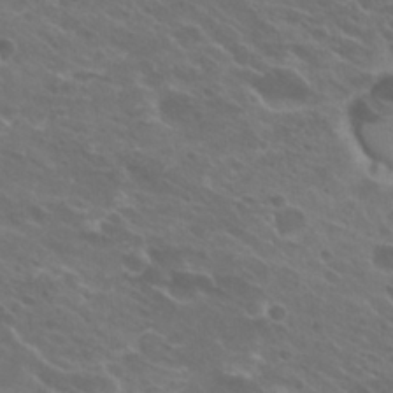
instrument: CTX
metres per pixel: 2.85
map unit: Hto
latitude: 25.5938
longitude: -39.9717
